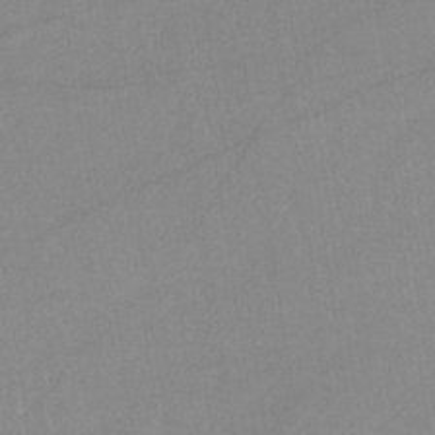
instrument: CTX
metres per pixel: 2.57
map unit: eHb
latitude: -34.6141
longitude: 72.8597
